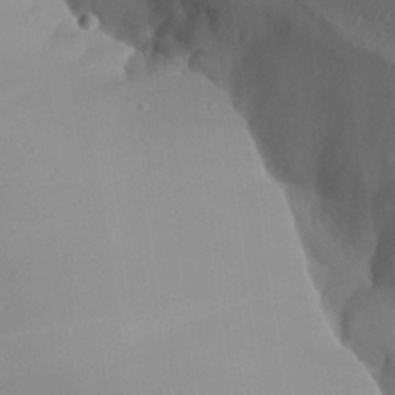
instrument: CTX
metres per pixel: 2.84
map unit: Aa
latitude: 26.7435
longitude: -132.6868
